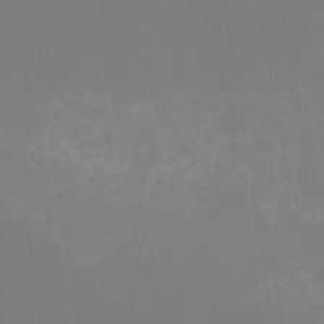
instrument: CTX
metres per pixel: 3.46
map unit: Nhu
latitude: -8.3306
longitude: -84.8191
